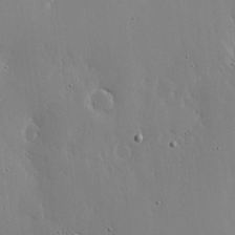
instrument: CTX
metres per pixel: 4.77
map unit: lHvf
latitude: 18.6490
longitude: -117.3482
